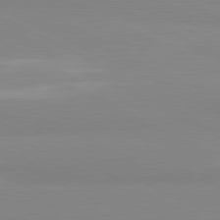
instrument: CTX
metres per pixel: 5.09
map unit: lApd
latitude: 81.4993
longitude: 179.9556
